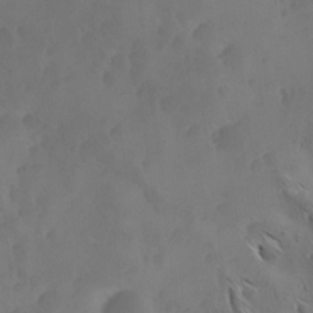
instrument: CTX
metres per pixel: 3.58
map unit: Ave
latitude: 12.3467
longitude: -105.4805
